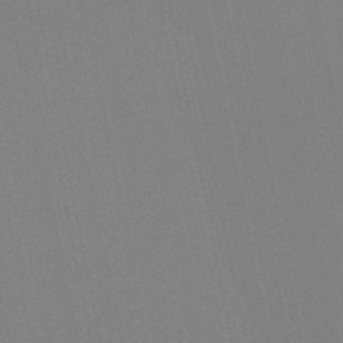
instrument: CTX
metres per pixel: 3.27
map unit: HNb
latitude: -45.5588
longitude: 55.8989
